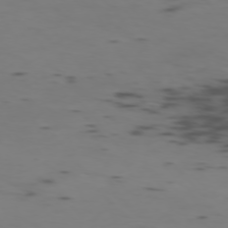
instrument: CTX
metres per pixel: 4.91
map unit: Ap
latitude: -76.1984
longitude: -67.2914
